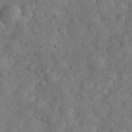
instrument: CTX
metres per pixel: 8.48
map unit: eHh
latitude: 34.4790
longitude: -68.2712
